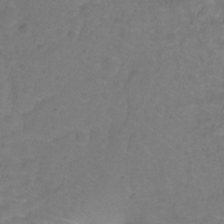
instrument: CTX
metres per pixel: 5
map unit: Hto
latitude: -2.1227
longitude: -34.1955
